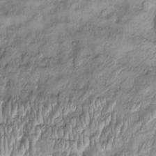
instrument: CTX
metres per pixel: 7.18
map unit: Htu
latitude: -4.9352
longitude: 158.8408
